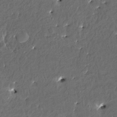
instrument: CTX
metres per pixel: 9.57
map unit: HNhu
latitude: 4.4034
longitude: 8.0661
